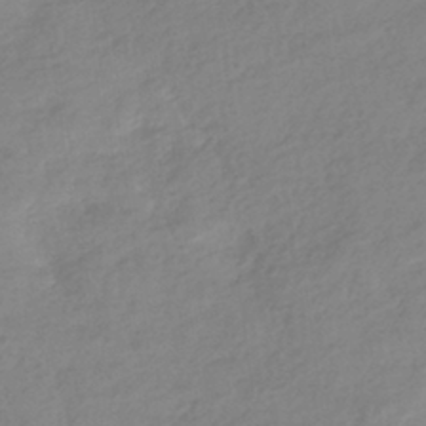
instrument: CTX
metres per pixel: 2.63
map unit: HNhu
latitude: -41.1998
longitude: 93.8422
